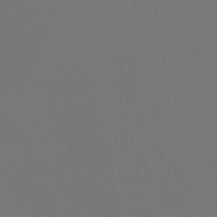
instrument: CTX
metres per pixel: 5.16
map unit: Nhu
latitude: 30.3468
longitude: -58.1011
